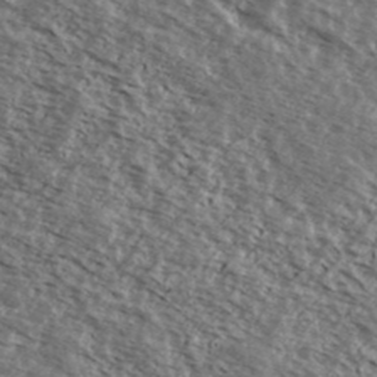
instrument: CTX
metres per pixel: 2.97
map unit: Ave
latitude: 38.7435
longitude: -109.9339
